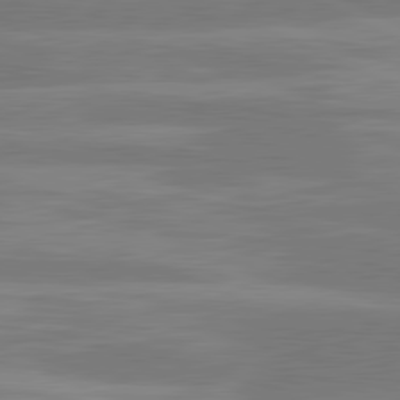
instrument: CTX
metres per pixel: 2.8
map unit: lApd
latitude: 81.3482
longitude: -135.0458
